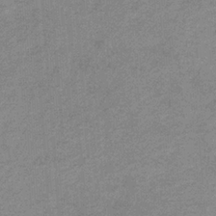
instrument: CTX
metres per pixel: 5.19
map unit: HNb
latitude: -31.8233
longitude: 60.7463
